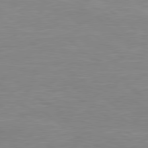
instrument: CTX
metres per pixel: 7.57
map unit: Hpe
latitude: 78.6491
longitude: -125.5938
